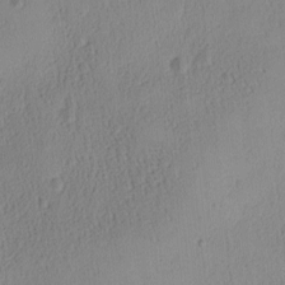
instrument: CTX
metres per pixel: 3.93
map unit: Ave
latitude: -8.4062
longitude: -121.8584
